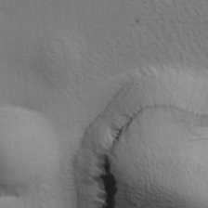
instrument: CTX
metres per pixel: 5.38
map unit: Ave
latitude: 17.0270
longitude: -138.5735
